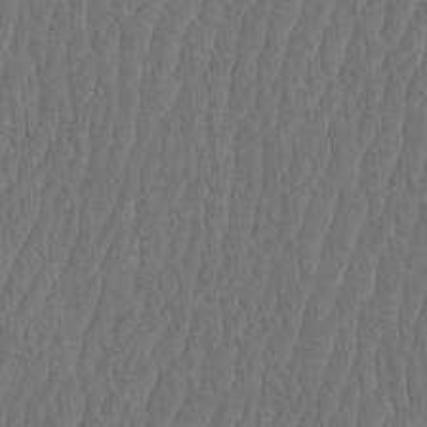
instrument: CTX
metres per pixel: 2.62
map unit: HNhu
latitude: -2.8030
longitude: 14.3496
